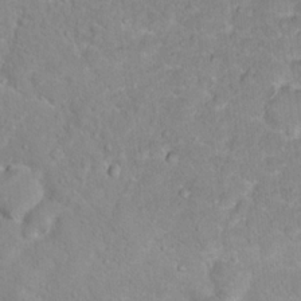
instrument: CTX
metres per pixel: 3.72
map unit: Hto
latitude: 16.2145
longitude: -39.0080
